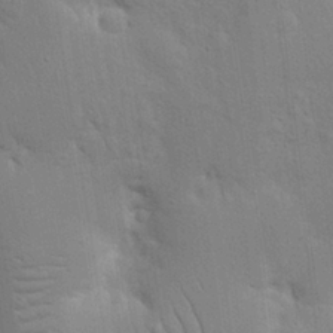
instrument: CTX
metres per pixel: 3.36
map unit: Nhu
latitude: 16.8191
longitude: -74.9325
